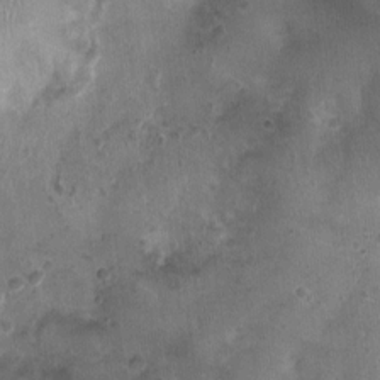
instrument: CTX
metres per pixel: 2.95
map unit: Nhu
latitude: 2.2333
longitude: -14.4979
